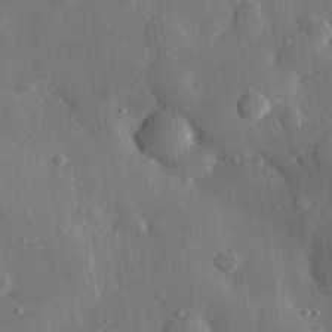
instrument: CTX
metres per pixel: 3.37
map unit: eHh
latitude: 28.9891
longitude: -79.4427
